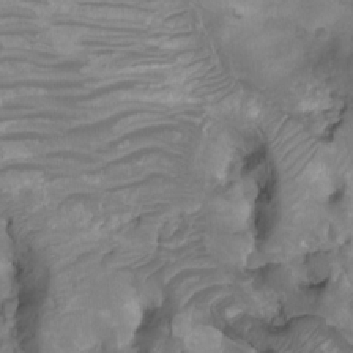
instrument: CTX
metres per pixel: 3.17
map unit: HNhu
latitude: -20.7652
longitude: 85.2187
